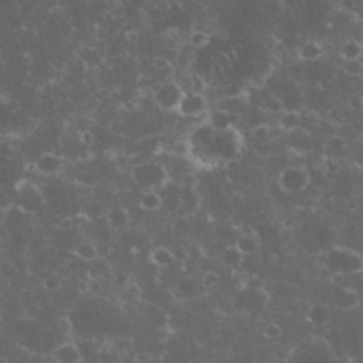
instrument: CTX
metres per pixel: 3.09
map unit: eHh
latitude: 33.4615
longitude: -61.7449
